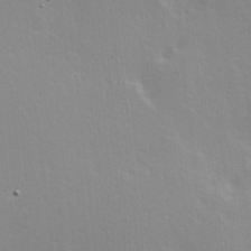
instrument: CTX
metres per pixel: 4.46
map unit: Hve
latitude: 18.4034
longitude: 149.4266
